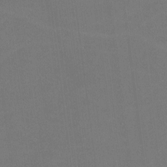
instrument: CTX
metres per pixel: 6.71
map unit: lHvf
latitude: -9.4454
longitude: -100.4601
